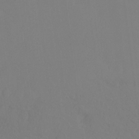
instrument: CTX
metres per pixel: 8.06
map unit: Ht
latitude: -8.6896
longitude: -36.9325
